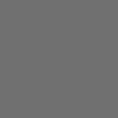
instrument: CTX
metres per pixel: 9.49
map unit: Hpe
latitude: 78.1956
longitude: 176.6519
